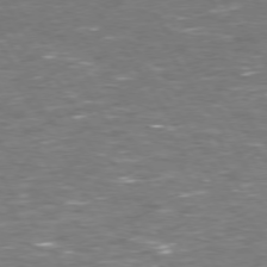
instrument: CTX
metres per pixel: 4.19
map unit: Hpe
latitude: 73.6505
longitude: -124.8758
